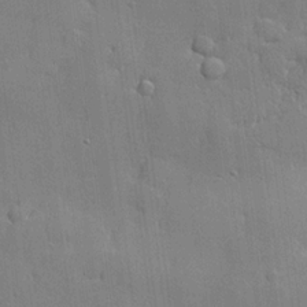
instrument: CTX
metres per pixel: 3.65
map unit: lHvf
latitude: 21.6694
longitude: 145.2187
